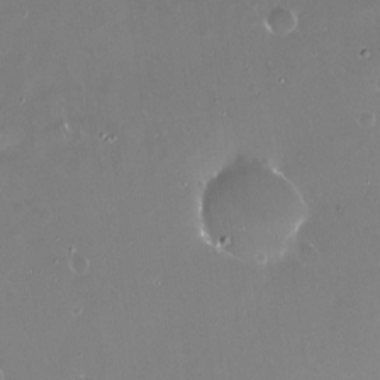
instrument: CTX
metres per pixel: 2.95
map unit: Nve
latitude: -18.6330
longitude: -60.1011
